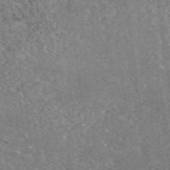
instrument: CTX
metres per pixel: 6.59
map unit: eAb
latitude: 47.1404
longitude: 115.1431
